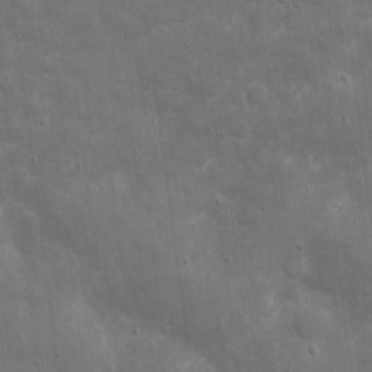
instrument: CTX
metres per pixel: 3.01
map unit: eHh
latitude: 4.6113
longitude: -70.6679
